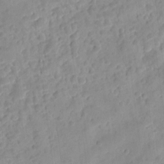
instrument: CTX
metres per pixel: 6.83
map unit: eHh
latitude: 8.5357
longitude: -74.6302
